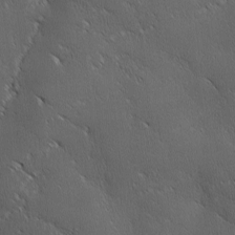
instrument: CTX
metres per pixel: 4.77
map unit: Ave
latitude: 0.9702
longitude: -113.9717
